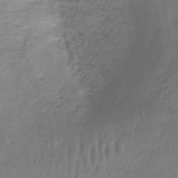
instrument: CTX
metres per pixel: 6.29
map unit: lHb
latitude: -42.8974
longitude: 59.1053
